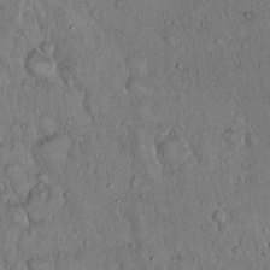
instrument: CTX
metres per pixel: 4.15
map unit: Hto
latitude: 14.9514
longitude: -57.4048
